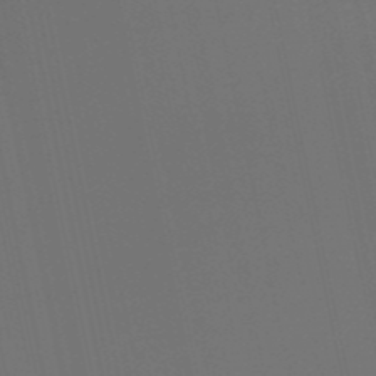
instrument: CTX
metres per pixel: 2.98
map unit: eHb
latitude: -51.0675
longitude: 70.1795
